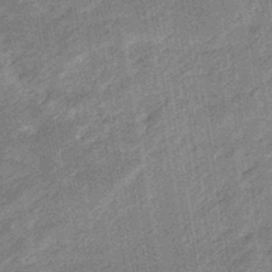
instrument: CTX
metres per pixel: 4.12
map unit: eHb
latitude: -48.0283
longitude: 85.4265
